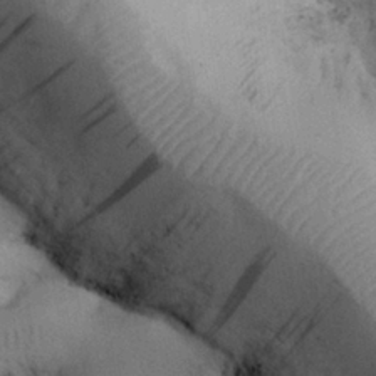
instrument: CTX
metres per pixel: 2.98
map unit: Nhu
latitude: 26.4412
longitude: -71.3670
